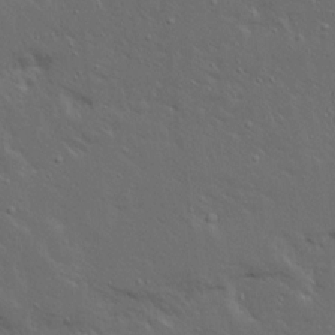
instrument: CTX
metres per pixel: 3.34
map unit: Ave
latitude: 15.2726
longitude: -139.1781
